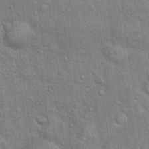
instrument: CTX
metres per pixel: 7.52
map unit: Hto
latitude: 18.3845
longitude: -52.2523
